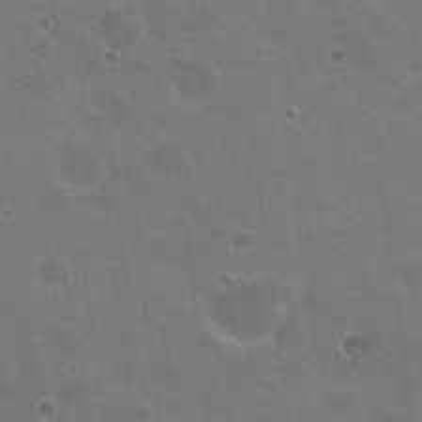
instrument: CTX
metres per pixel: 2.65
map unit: Nhu
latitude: 19.4426
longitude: -30.2334
